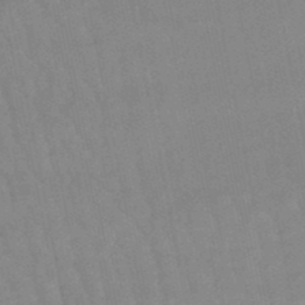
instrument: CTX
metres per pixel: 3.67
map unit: lHb
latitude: -48.5574
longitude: 75.4644
